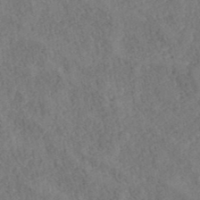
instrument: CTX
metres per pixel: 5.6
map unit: ANa
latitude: 40.2900
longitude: 18.4818
